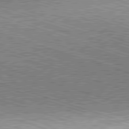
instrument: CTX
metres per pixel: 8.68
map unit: Hpe
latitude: -82.7085
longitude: 9.9178
